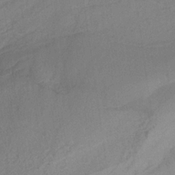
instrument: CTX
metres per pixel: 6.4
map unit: eHb
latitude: -30.6518
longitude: 63.3887
